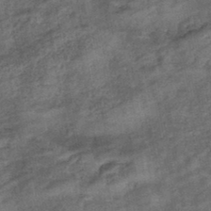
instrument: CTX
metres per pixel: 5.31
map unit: eHb
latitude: -43.4076
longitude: 82.5574
